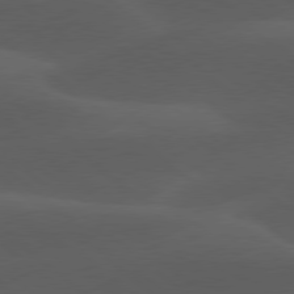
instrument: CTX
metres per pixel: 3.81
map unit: lApd
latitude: 78.1956
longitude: -55.1970
